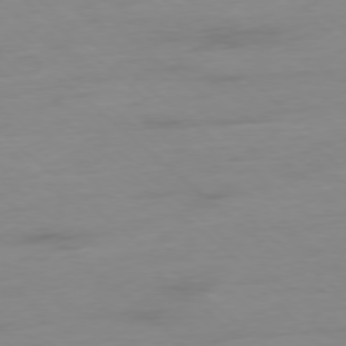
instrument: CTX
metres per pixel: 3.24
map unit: Ap
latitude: -78.4062
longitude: -59.9717
